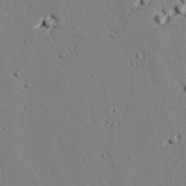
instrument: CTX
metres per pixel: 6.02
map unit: lAvf
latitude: 26.3089
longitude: -110.2523
